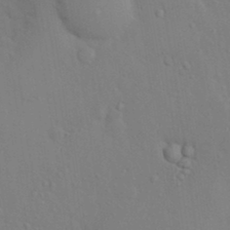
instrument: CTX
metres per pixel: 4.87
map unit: Nhu
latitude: 13.3293
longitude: -28.3089
